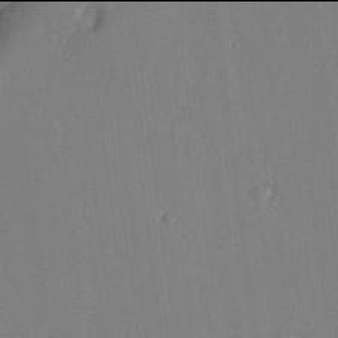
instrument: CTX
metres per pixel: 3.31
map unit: lHvf
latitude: 17.9906
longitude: -112.4034
